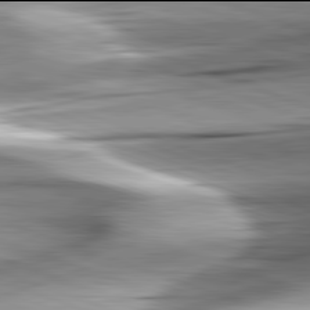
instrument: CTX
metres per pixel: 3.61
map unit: lApd
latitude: 81.9906
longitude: -151.3859
